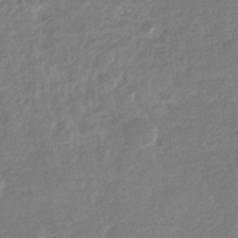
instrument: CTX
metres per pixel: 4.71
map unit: eHb
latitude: -35.1620
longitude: 77.1809
